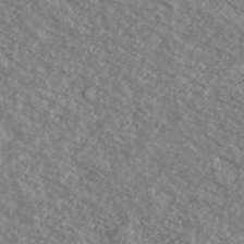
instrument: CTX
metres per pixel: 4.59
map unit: Ave
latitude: 39.2726
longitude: -110.0822
